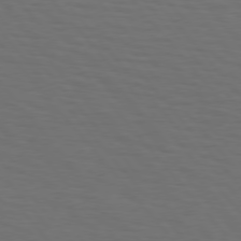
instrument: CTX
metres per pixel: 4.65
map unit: Hpe
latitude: 75.8394
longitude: -131.8773
